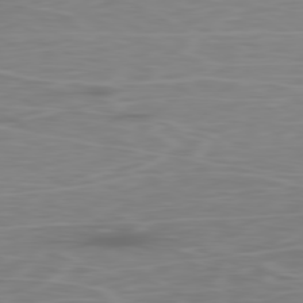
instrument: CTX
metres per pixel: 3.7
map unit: Ap
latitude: -80.3307
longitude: -70.6301
